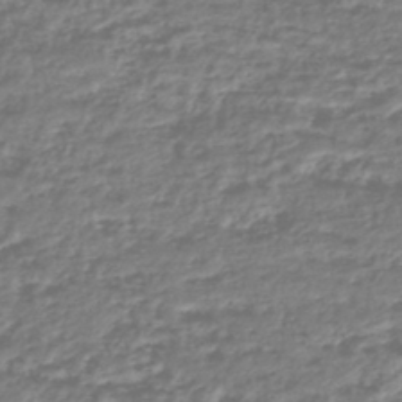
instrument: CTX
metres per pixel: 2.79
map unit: HNhu
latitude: -44.9353
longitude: 100.1416
